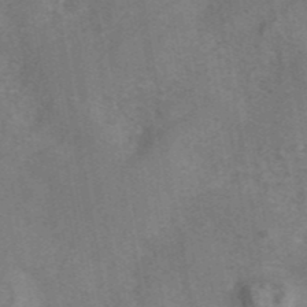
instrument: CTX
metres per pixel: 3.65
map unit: eAb
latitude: 43.0647
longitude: 107.1242
